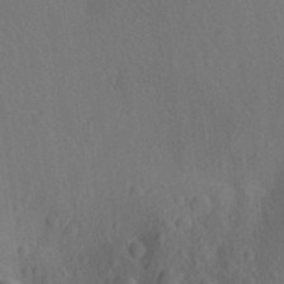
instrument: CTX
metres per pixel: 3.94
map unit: lAa
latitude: 21.1592
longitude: -138.9892
